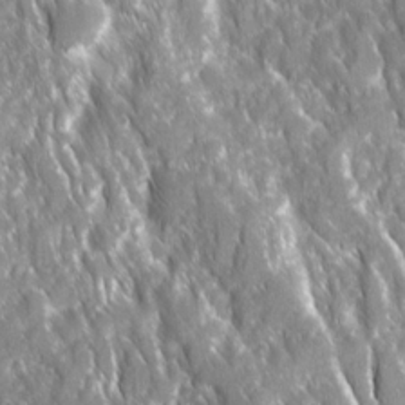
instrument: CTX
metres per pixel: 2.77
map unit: Ave
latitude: 16.2334
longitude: -131.1781
